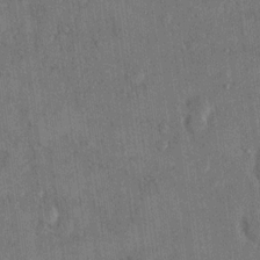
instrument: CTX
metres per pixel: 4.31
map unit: eHh
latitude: 15.0459
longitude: -68.2523
